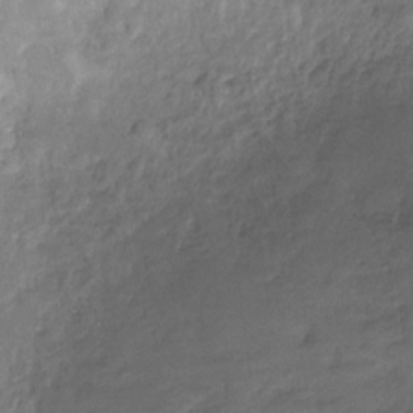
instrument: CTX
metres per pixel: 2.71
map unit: HNhu
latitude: -28.1795
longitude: 74.8786
